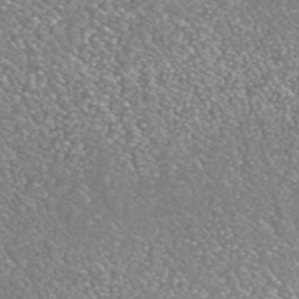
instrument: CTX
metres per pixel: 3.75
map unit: ANa
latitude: 42.6868
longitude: 24.8975
